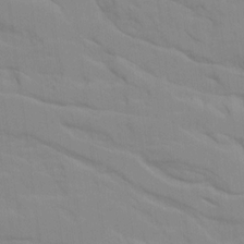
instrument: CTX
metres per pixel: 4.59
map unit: Ave
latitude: 16.7435
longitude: -128.9891
